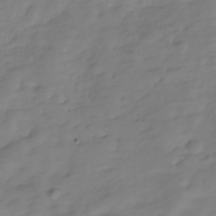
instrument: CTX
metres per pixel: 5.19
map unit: Hve
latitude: -29.8989
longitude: 91.6533
